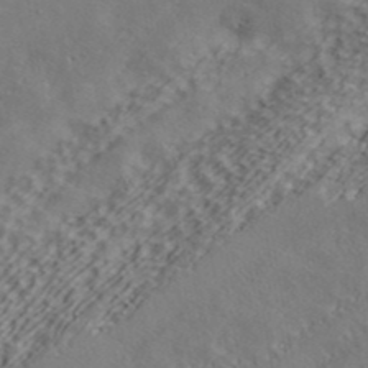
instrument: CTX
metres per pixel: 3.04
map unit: ANa
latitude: 42.4223
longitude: 55.6155
